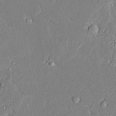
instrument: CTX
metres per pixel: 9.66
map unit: Ave
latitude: 22.6112
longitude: -128.5923
